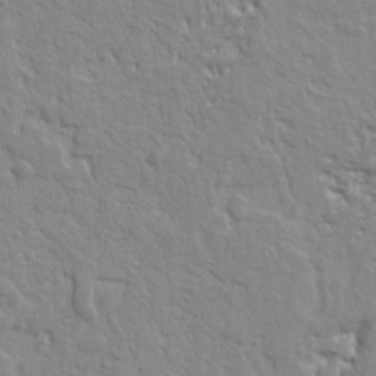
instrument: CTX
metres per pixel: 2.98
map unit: Ht
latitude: 8.4034
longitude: -77.3859
